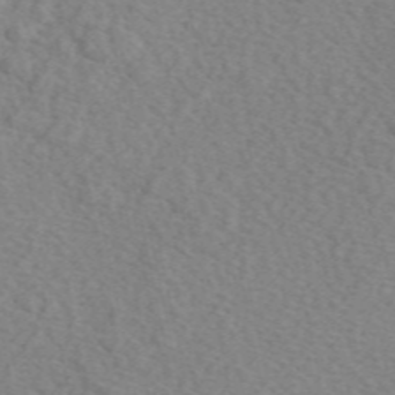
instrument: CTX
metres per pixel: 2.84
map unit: eAb
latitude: 48.8758
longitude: 107.6911
